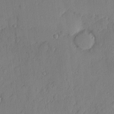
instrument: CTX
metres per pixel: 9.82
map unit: eHh
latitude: 4.4979
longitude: -76.0255
